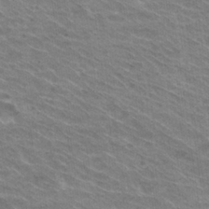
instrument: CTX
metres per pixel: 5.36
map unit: Hto
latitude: 29.9528
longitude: -42.9892
